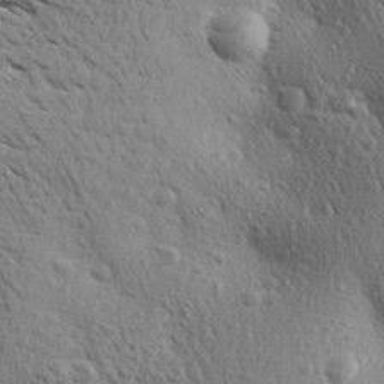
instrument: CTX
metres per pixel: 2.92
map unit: Aa
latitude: 26.5546
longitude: -144.2333
